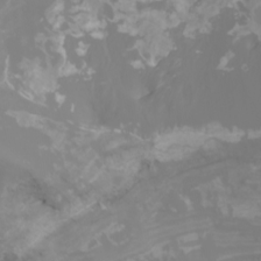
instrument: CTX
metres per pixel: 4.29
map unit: Nhu
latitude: -7.3131
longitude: -83.1403
